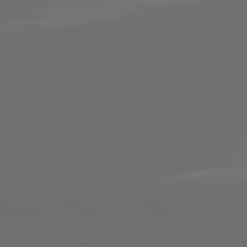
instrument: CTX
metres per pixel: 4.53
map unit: lApd
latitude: 81.9717
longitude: -165.2537
